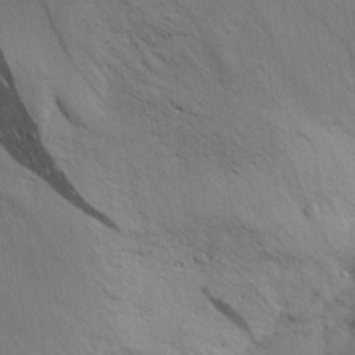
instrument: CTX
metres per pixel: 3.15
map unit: Aa
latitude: 28.8002
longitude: -144.7624
